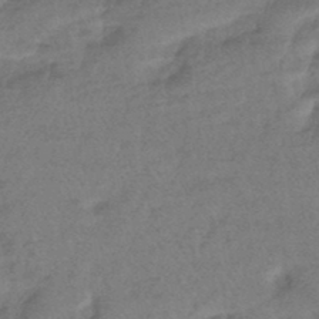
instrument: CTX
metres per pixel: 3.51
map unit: eHb
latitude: -42.8408
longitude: 83.7666
